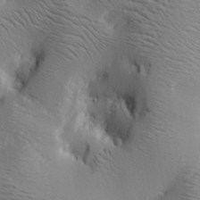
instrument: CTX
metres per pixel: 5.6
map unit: lAa
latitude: 18.9136
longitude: -139.9717
